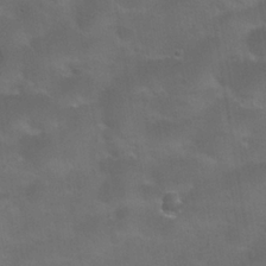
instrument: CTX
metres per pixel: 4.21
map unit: Nhu
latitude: 24.4978
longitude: -51.4048
